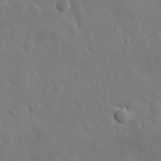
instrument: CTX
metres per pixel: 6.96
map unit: eHh
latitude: 29.8772
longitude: -78.5924
